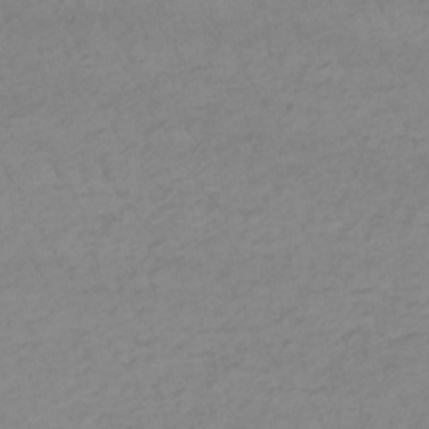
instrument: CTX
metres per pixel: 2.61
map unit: lHb
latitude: -33.8612
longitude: 72.2172
